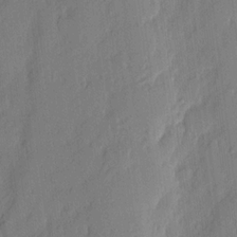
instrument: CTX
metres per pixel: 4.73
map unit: eHh
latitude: 4.2333
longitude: -76.8758
